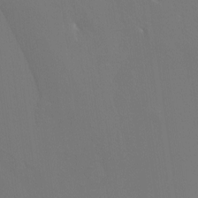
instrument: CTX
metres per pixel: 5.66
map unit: Htu
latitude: -14.6330
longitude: -47.4994
